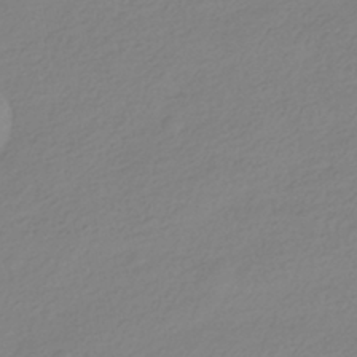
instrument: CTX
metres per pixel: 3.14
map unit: HNhu
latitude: -41.2754
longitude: 96.9353
